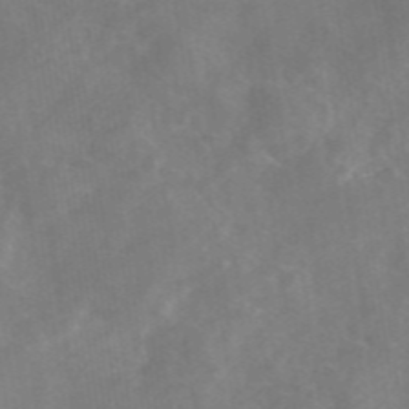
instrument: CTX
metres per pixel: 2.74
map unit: eAb
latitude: 46.5924
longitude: 126.7463
